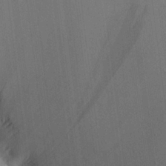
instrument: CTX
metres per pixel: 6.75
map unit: Aa
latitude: 25.4615
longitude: -143.2726
